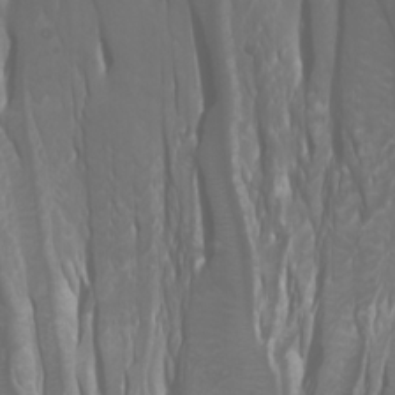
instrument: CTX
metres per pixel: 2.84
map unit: Htu
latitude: -0.8408
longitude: -76.5168
